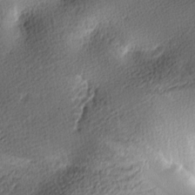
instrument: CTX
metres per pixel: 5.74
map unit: lAa
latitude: -10.1984
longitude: -125.3859
